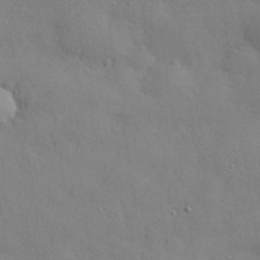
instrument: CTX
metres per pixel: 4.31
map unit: eHh
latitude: 30.0633
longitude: -83.0836
